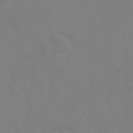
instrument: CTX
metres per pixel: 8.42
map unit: Hto
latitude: 7.2726
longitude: -35.8016
